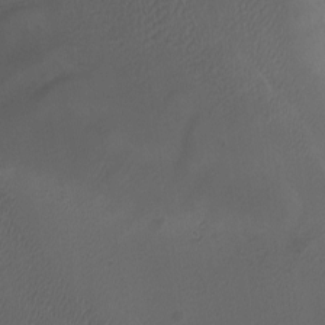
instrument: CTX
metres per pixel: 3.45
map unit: Ave
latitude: -7.8233
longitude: -122.1389
